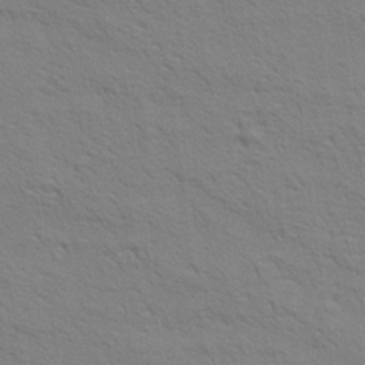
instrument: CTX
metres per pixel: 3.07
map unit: Aa
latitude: 20.8191
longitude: -140.4978
